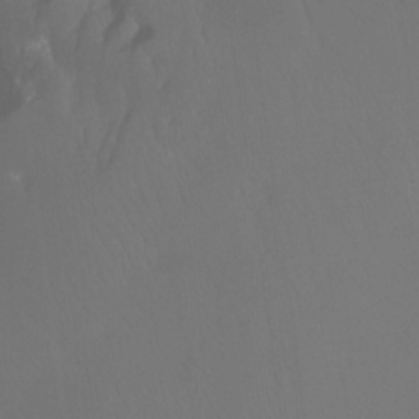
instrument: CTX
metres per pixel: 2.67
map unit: Htu
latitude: -12.8408
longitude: -47.4049
